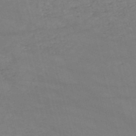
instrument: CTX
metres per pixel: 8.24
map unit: HNb
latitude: -53.2565
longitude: -37.4805
